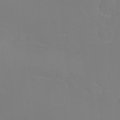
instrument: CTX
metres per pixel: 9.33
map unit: Ht
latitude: -6.4251
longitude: -28.8002
